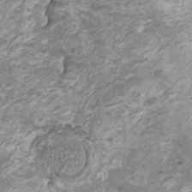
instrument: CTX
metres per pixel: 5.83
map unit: HNhu
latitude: 3.5749
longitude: -2.9324
